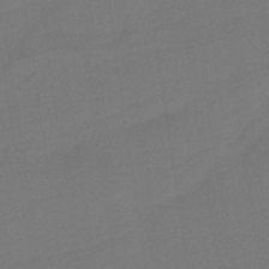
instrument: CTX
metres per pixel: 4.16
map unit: HNb
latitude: -37.3131
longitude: 54.8030
